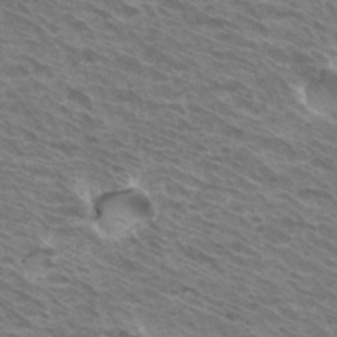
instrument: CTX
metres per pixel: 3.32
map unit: Hto
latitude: 32.8758
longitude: -41.1025
